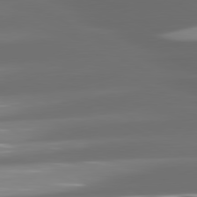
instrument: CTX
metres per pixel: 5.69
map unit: lApd
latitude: 80.7624
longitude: -145.8583
